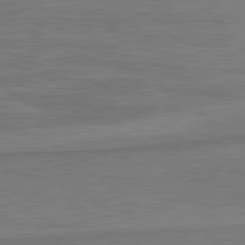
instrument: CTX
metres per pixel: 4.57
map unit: lApd
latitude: 81.3293
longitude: 173.0675
